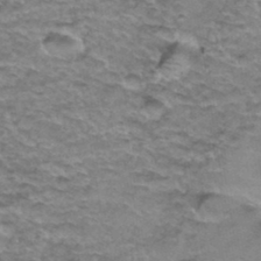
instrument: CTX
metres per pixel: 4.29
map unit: Hto
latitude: 36.5735
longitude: -42.7246
